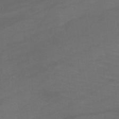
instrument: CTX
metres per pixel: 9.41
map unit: lHb
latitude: -43.5588
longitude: 74.8219
